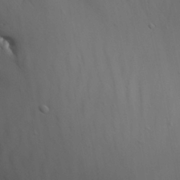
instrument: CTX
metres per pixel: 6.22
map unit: Aa
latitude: 27.3860
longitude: -134.0255
